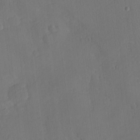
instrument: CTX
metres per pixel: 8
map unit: eHh
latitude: -7.8611
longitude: -69.4993
